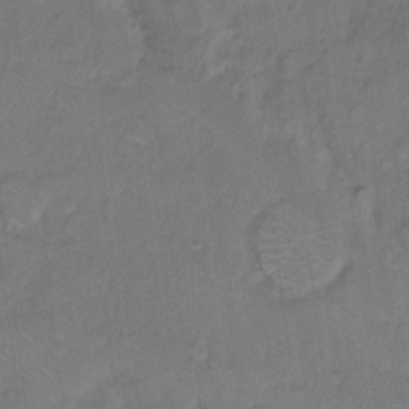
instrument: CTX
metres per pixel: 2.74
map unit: Hto
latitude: 7.3293
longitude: -61.1781
